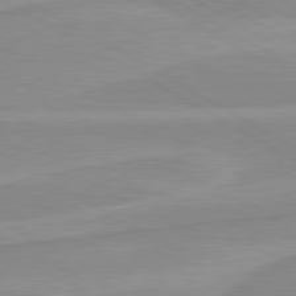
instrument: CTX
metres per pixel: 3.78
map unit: lApd
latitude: 80.3656
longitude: 171.6155
